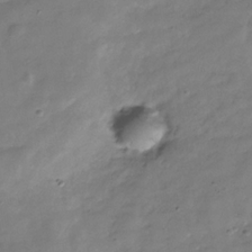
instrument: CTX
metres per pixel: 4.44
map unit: Hve
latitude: -31.7288
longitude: 90.6519
